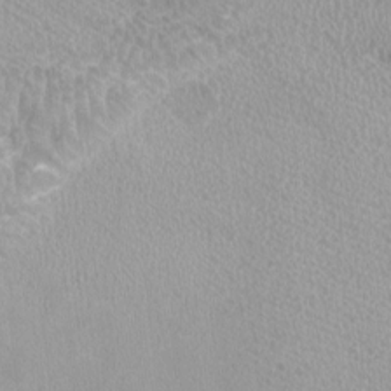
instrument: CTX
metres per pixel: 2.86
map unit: HNhu
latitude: -3.5588
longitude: -1.5560
